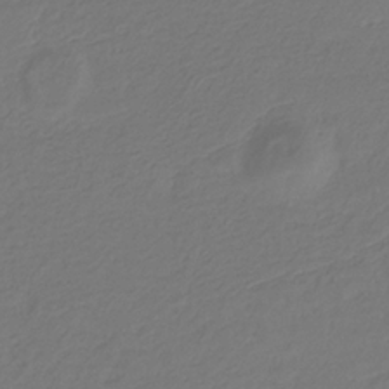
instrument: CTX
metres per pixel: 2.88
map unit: eHb
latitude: -30.1228
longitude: 67.7855
